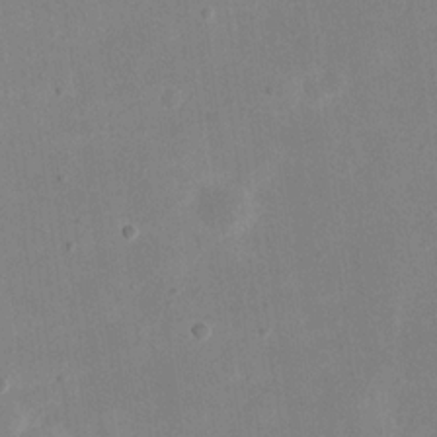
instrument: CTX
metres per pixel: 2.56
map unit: eHh
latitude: 19.4426
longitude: -71.1781
